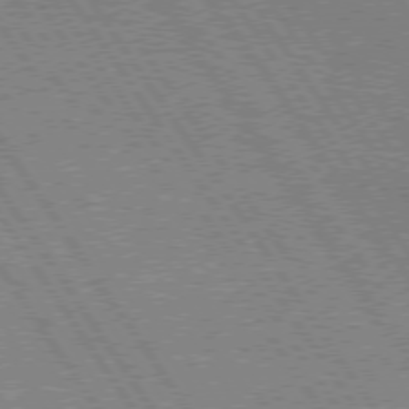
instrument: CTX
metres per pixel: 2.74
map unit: lApd
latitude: 74.6113
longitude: -80.1200
